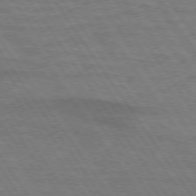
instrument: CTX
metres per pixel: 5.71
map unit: lApd
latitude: 73.8206
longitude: -63.6316
